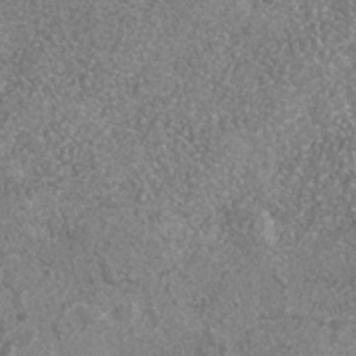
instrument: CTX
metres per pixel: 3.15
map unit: Nhe
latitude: -35.9556
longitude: -130.2712
